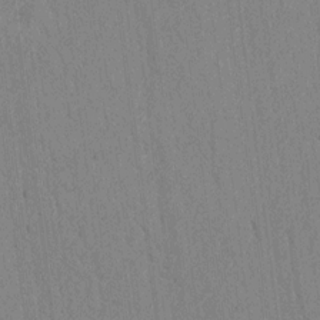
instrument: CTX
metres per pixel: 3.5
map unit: lAvf
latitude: 6.7624
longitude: 167.6722
